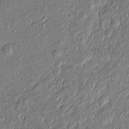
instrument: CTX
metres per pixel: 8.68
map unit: Htu
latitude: -7.2565
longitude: 176.7841
